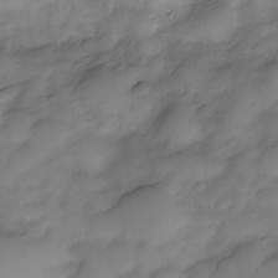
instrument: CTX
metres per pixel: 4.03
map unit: Nve
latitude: -26.7652
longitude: -149.3293
